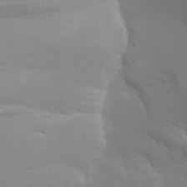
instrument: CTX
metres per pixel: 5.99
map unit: Aa
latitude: 26.0822
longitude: -131.3293
